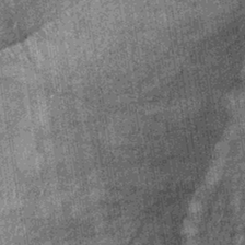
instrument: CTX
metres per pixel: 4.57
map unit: lHb
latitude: -39.7099
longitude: 66.4629
